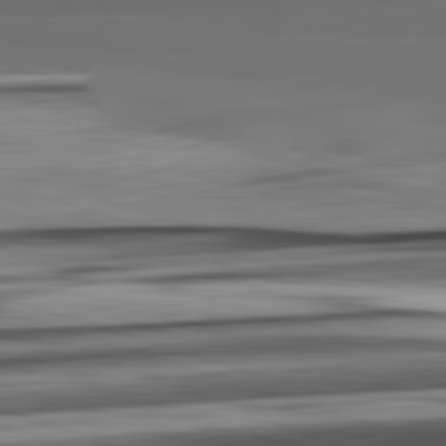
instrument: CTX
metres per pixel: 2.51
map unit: lApd
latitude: 82.8757
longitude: 160.2362
